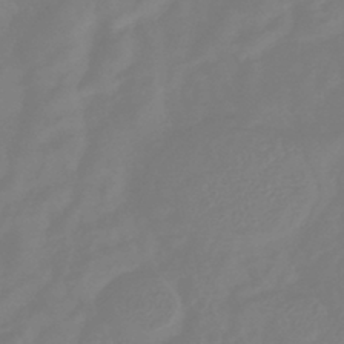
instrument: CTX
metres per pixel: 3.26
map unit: lHb
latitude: -42.1416
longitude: 77.8800
